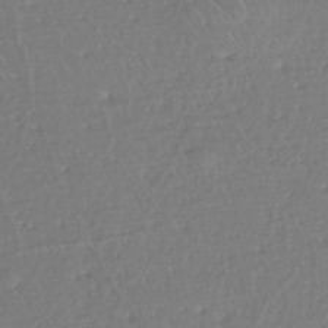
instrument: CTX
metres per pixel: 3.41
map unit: eHh
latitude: -45.0109
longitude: -28.9891
